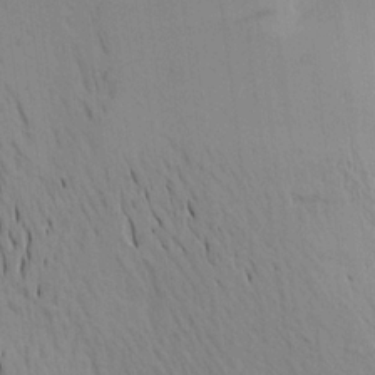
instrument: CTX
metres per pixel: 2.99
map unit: Aa
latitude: 18.4223
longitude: -149.1025
